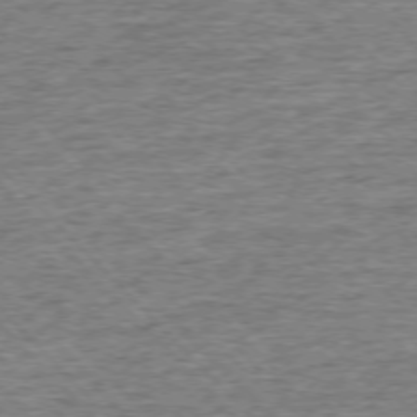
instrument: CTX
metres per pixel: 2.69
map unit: Ap
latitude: -76.1795
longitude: -92.1577
